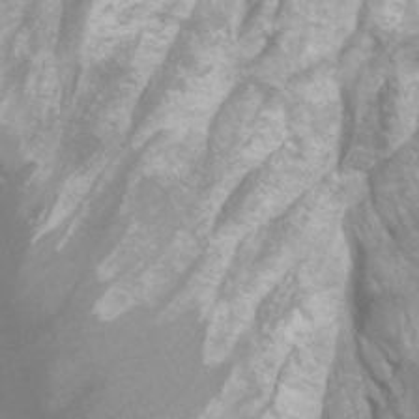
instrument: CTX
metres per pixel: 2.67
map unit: Htu
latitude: -7.6910
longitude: -48.3467
